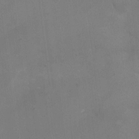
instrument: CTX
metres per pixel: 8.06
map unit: eHh
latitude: 6.1389
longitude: -66.1766
